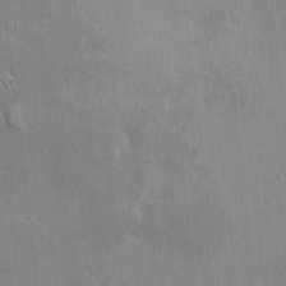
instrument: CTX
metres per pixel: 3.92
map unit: HNhu
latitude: 8.1767
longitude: -5.0836
